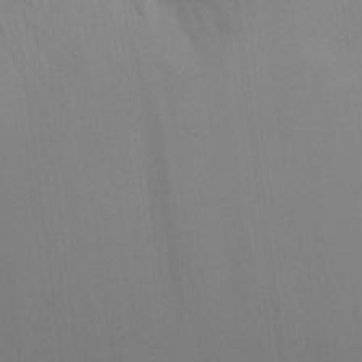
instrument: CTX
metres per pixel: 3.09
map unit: Aa
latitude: 30.0444
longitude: -135.2915
